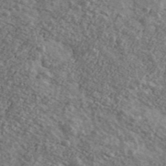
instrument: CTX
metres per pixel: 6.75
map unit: Ave
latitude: 41.2536
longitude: -108.1388
